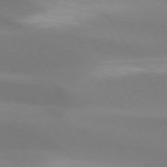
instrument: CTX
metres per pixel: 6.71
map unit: lApd
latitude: 73.7450
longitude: -49.4993
